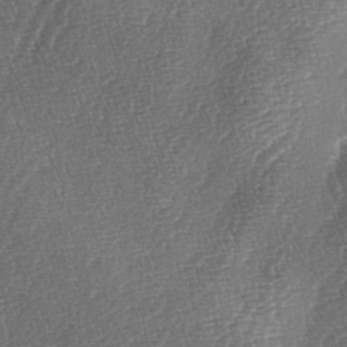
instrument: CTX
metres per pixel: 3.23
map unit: lAa
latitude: -4.8219
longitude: -129.1592
